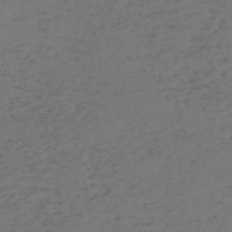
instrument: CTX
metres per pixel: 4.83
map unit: HNb
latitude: -55.5399
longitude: -44.1011
